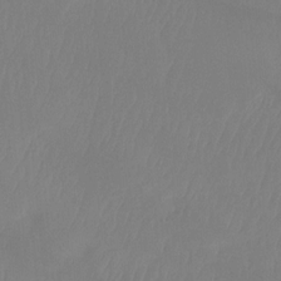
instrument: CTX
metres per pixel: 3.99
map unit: Ht
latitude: -15.3699
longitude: -48.1956
